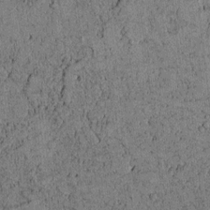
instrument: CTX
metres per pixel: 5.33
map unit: lAvf
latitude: 4.0444
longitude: 158.5384
